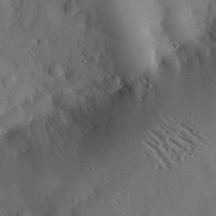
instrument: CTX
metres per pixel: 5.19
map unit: lHvf
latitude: 31.9339
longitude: -84.6302
